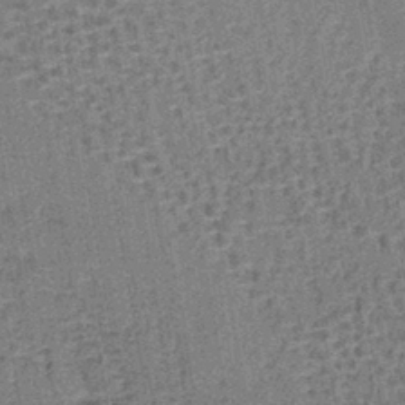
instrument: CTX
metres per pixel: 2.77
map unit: lHb
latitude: -41.3698
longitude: 58.1038
